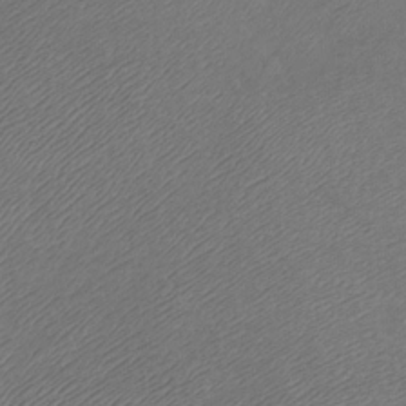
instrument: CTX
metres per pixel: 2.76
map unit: Ht
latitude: -7.1620
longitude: -34.9891
